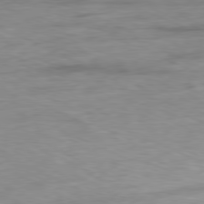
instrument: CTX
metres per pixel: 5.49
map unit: Ap
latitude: -80.5196
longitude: -92.2144
